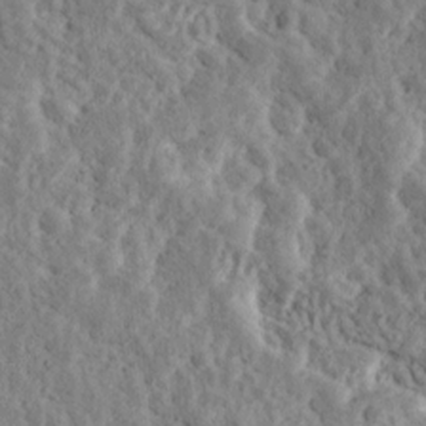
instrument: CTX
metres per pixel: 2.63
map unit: Ave
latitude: 17.4049
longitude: -135.1214
